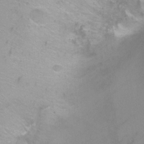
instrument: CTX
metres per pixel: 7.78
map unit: Ht
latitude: -6.6329
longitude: -33.1214
